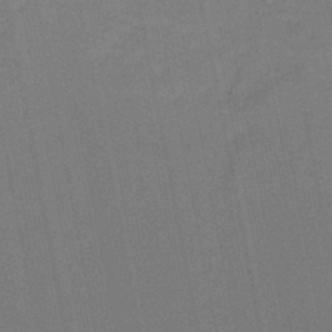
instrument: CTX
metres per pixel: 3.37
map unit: lHb
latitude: -45.2187
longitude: 56.3117
